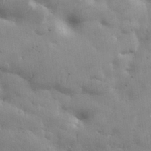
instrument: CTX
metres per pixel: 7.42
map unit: lHvf
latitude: 31.6694
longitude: -89.4049
